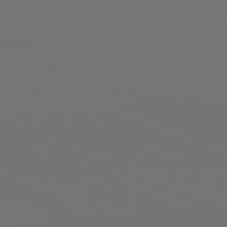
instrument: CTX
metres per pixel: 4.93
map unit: lApd
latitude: 81.6883
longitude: 146.6140
